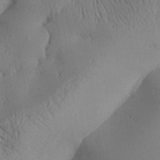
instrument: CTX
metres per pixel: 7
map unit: Aa
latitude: 31.6694
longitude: -142.4790
